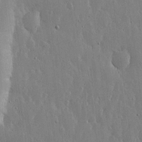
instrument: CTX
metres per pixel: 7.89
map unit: lHvf
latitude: 17.1403
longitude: -115.6315
